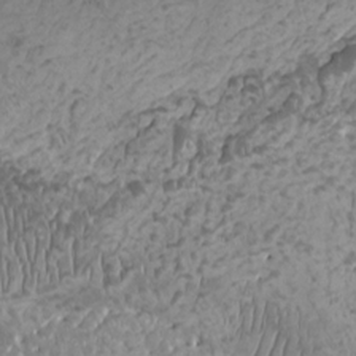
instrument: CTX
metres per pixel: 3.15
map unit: HNhu
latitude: -1.4455
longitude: 1.6533
